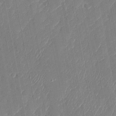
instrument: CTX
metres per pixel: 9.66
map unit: Nhu
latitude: -28.4629
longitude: -64.4223
